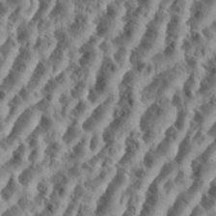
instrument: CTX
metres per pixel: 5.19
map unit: eHh
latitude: 35.0269
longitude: -137.1403
